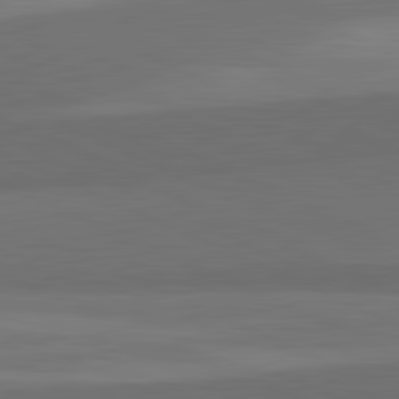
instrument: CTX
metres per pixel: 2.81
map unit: lApd
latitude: 82.1577
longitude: 157.7666
